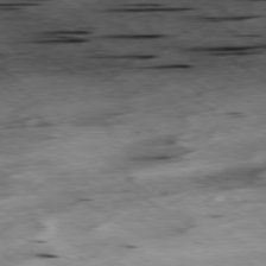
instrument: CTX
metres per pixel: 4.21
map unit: Hpe
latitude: -78.9919
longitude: -20.8002
